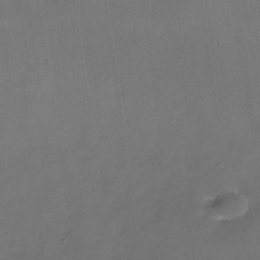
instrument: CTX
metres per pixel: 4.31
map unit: Nhe
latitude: -33.7478
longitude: -87.5560
